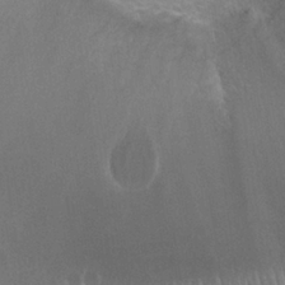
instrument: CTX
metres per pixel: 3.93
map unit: Nhu
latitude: 26.2334
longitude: -51.0647
